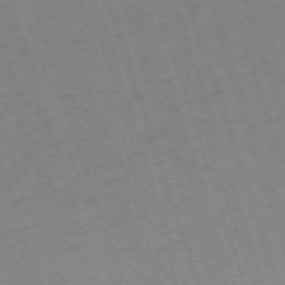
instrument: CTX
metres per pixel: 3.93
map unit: Nhu
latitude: -68.4251
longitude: 37.7099
